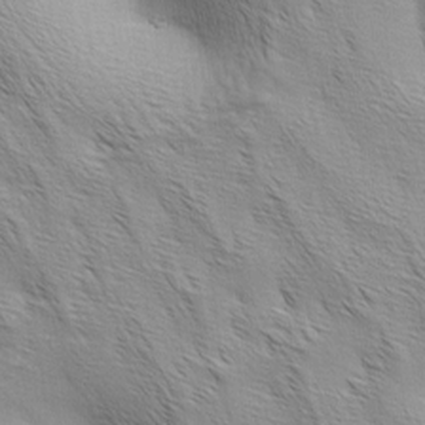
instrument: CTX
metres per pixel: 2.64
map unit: lAa
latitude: -4.4818
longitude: -121.6505
